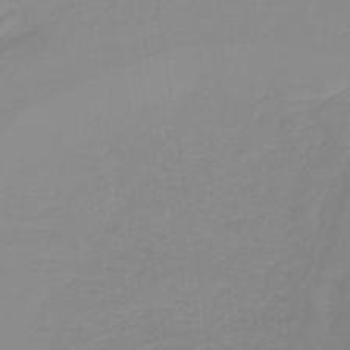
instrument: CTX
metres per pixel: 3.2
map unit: lHb
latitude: -40.6707
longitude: 60.3117
